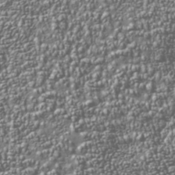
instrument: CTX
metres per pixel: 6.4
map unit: Nhu
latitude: -40.8408
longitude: -86.1200
